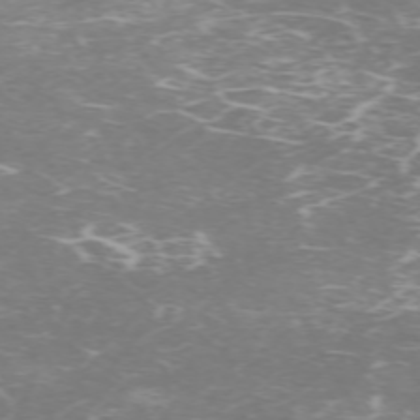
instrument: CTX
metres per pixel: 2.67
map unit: Hpe
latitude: -71.6911
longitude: 8.1606
